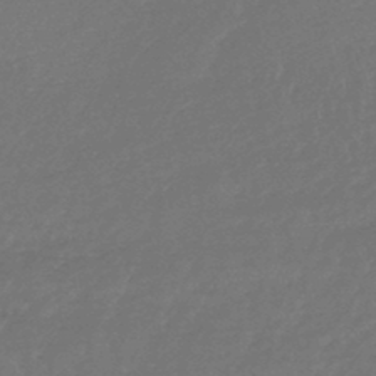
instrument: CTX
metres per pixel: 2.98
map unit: lHb
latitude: -45.3321
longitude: 71.8611
